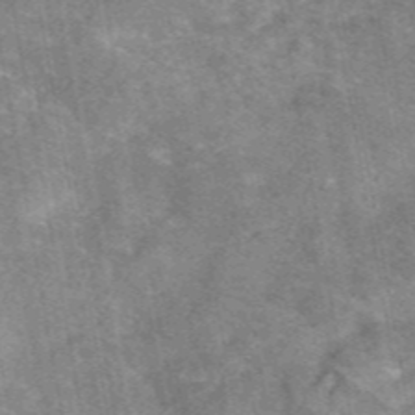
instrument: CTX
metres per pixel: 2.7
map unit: eAb
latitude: 46.6680
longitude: 102.5385
